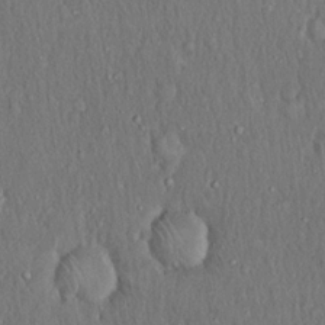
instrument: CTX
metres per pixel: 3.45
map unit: Hto
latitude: 18.1955
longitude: -60.8569
